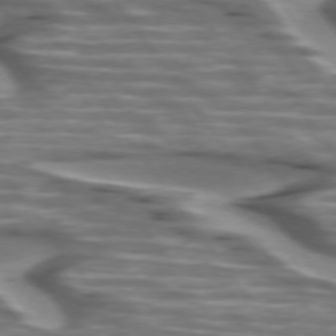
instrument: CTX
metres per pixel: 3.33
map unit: lApd
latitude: 74.8758
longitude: -57.7449
